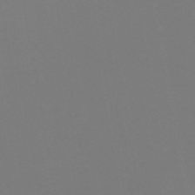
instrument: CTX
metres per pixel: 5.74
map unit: HNb
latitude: -50.2173
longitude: -50.6301
